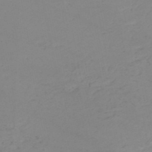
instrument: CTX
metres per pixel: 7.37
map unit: HNb
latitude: -52.1983
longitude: -51.7827
